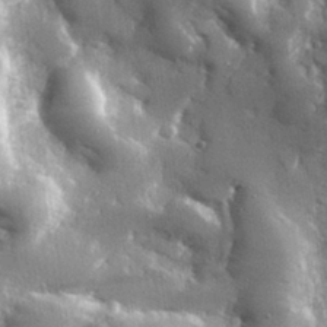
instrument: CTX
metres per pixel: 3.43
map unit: lHvf
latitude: 31.6694
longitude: -92.2333
